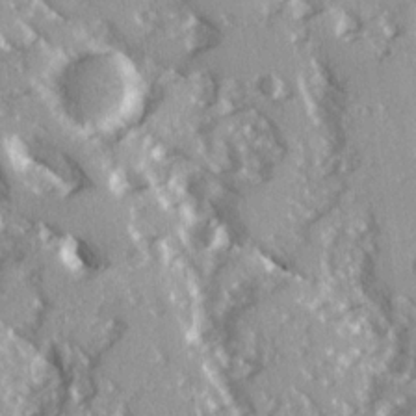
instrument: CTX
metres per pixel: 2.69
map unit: Ave
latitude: 16.1389
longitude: -130.3846
